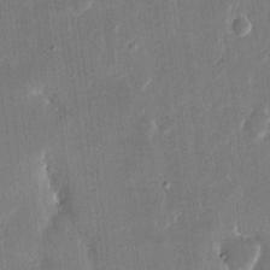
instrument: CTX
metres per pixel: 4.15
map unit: eHh
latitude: 14.7247
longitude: -70.4223
